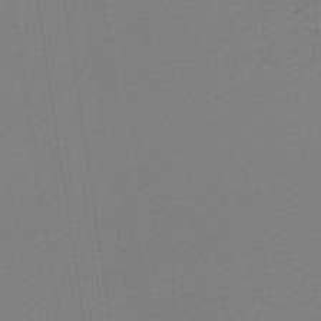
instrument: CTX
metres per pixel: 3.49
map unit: lHb
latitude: -42.5006
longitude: 71.0109
